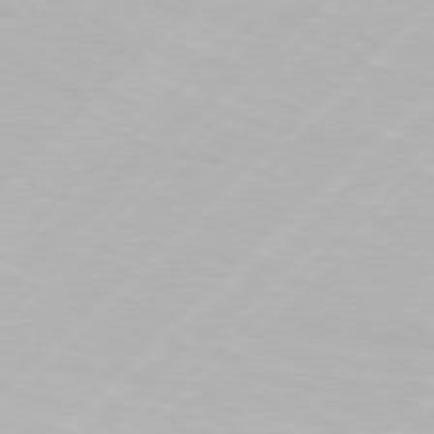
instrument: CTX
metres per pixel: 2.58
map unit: Hpe
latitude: 77.3670
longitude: -131.5749
